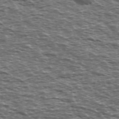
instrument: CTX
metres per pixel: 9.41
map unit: Ave
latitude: 39.1214
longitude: -112.5546
